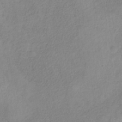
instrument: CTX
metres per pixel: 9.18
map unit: HNb
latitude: -31.9745
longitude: 59.4643
